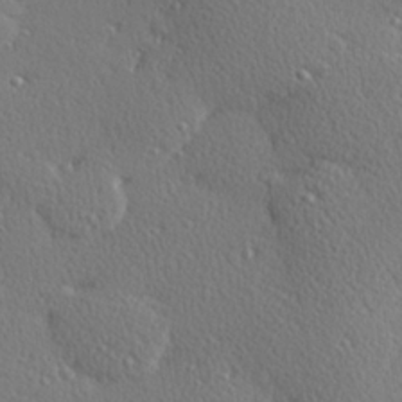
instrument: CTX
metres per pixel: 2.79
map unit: Hve
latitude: 27.2348
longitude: -92.9702
